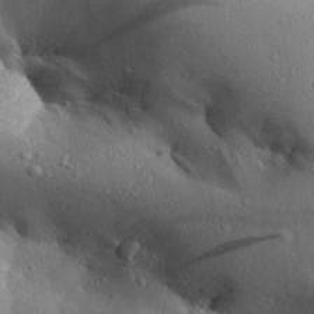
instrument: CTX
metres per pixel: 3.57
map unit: Aa
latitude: 27.0081
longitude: -129.4615
